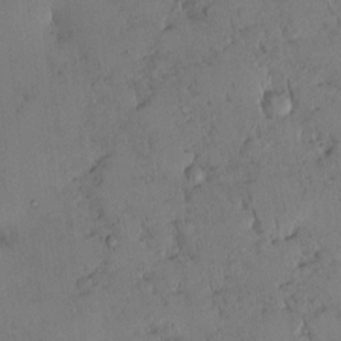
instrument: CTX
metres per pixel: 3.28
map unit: eHh
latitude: 0.2333
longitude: 16.2362
